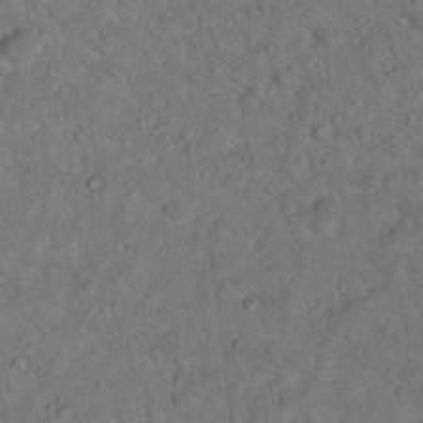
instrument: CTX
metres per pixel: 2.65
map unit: Hto
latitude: 15.6505
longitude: -37.2915
